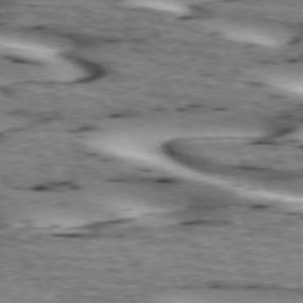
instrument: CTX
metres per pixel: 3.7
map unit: lApd
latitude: 73.3293
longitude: -54.5357
